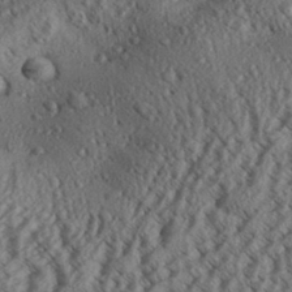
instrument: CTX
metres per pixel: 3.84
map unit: Aa
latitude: 31.1592
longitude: -137.4616
